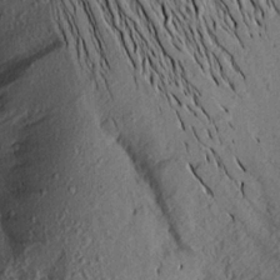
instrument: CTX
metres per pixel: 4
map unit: Aa
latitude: 16.1200
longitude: -146.9325
